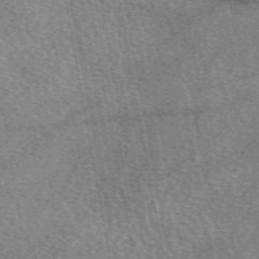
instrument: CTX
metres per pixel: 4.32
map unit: eAb
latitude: 50.4790
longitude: 115.0108
